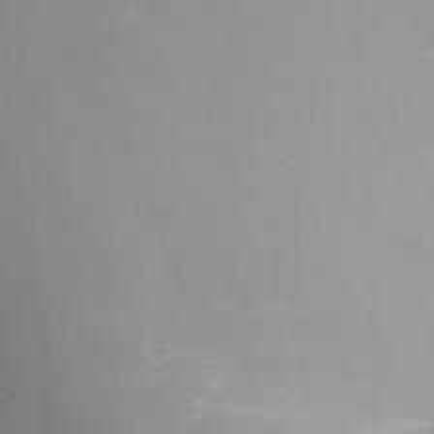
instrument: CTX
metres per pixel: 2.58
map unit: Nhu
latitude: -7.8233
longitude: -89.8584
